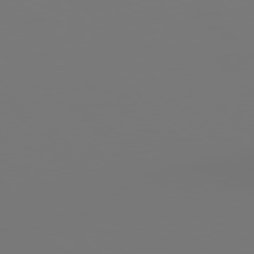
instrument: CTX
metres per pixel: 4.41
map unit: Hpe
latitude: 78.4034
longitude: 173.8989
